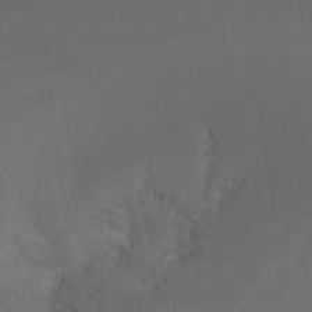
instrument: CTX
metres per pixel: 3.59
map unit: Nhu
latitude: -15.5399
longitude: -49.8772
